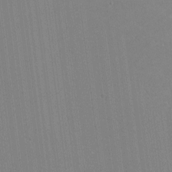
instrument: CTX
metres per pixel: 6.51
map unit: lHvf
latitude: -11.7100
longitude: -104.3657
